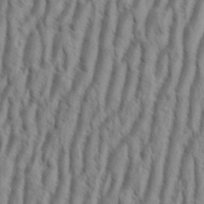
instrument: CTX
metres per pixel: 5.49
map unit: eHh
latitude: 34.4790
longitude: -138.1767
